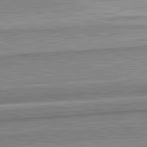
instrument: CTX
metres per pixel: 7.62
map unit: lApd
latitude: 82.6301
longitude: 167.7478
